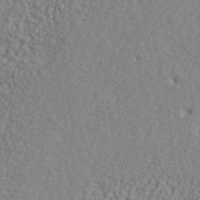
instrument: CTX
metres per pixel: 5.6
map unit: lHvf
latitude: 42.2145
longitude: -87.4804
